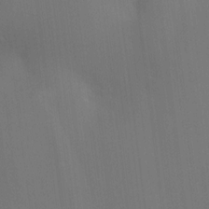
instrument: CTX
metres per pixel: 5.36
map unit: HNhu
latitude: 14.0255
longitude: 11.4643
